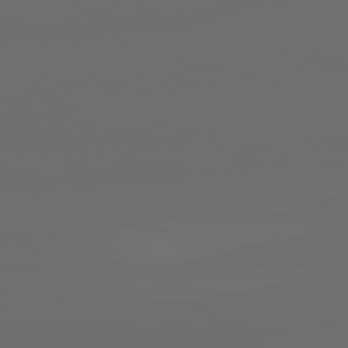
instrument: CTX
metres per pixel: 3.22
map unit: lApd
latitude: 83.7260
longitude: -131.0648
